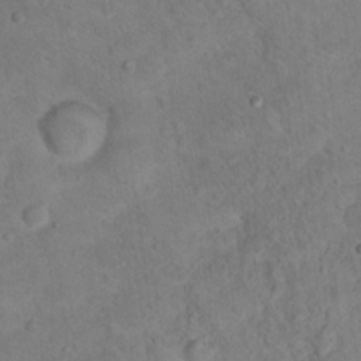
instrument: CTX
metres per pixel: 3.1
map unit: Hto
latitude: 16.7246
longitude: -37.5749
